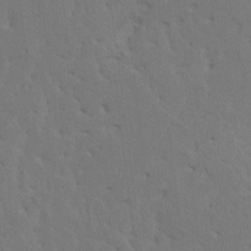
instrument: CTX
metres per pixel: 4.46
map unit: HNhu
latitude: 7.9717
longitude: -2.1578
